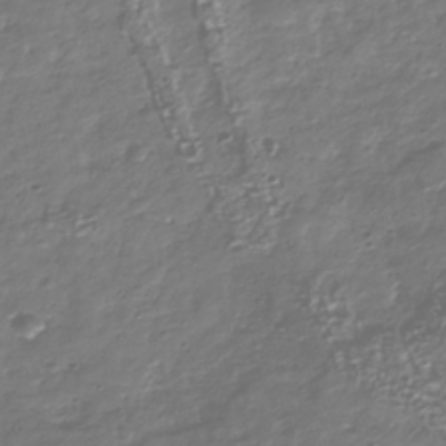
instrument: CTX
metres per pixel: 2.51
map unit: Nhu
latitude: -40.1039
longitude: -81.8583
